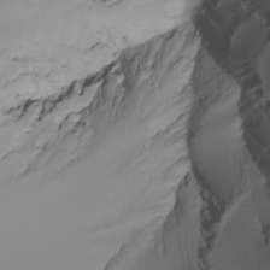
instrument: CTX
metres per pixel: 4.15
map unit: Nhu
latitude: -5.5021
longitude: -95.5938
